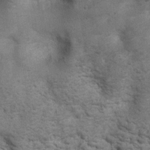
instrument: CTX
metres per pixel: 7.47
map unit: Nhu
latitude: 6.3089
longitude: -22.6868
